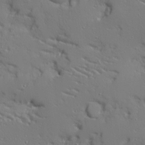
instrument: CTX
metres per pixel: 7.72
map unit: Ave
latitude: 10.7435
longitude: -101.6883
